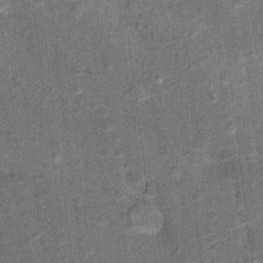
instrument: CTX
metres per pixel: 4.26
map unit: Ht
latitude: 10.9892
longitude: -39.1214
